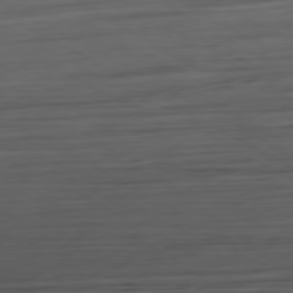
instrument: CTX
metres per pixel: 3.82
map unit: Ap
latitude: -79.7666
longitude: -57.0269
